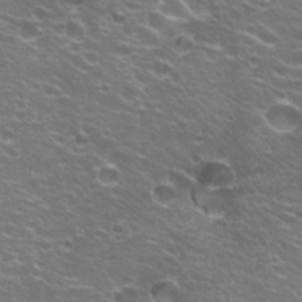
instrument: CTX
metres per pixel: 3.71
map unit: Hto
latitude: 23.0647
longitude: -32.5924
